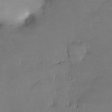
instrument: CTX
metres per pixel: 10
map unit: Nhe
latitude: -26.9919
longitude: -110.9136
